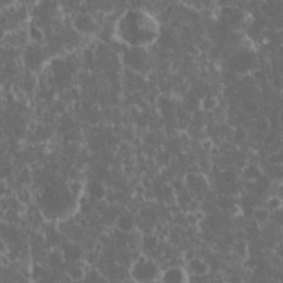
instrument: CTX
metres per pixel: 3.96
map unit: eHh
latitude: 33.6316
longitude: -61.9528
